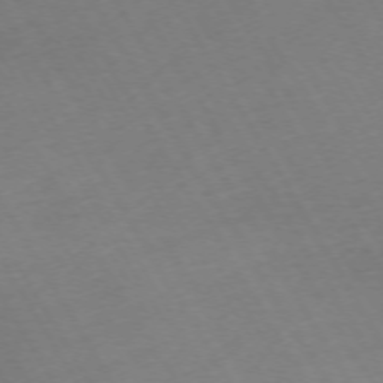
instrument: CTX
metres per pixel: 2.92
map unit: Hpe
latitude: -72.8030
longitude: 9.3132
